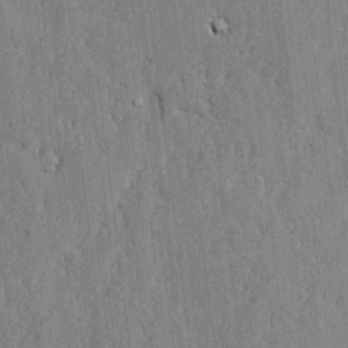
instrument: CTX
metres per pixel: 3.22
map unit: lAvf
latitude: -0.3118
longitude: -107.1592
